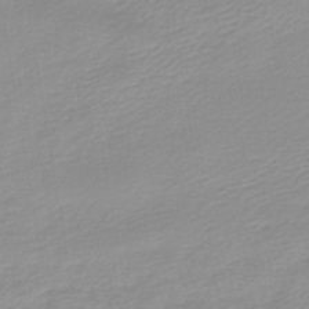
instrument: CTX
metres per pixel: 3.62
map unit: lHb
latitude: -40.1039
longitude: 64.8030
